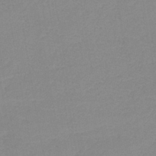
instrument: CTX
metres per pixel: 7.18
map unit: lHb
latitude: -41.5966
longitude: 73.8044
